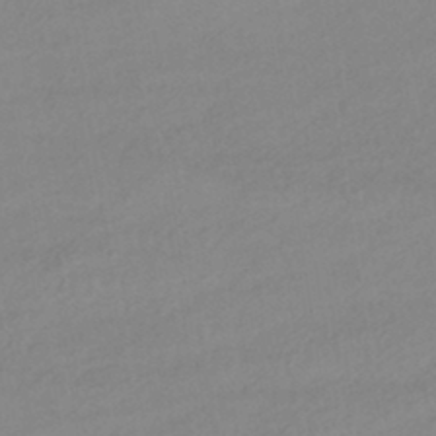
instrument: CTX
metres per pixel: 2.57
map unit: lHb
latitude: -42.3495
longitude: 66.8786
